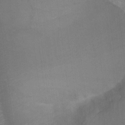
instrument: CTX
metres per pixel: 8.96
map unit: Ht
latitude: -10.1984
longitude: -38.4034
